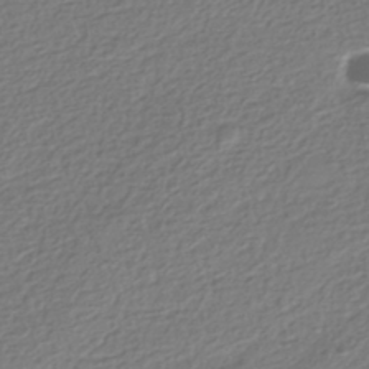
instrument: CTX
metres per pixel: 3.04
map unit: HNhu
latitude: -42.1983
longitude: 98.1417
